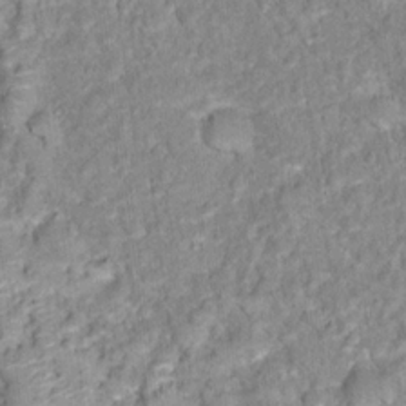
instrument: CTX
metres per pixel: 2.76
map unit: Hto
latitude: 16.5357
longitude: -36.5546
